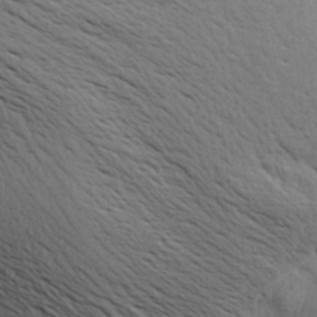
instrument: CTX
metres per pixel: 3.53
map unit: Aa
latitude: 26.6302
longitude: -143.3293
